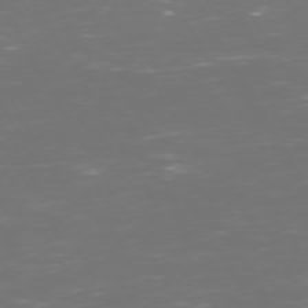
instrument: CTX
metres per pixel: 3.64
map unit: Hpe
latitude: 72.3279
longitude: -126.3467
